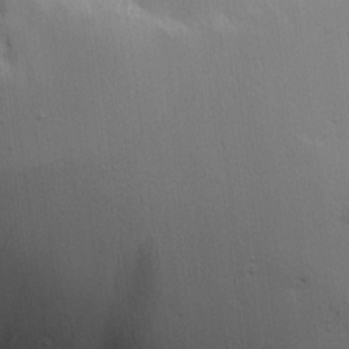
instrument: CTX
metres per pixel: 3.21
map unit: Aa
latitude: 18.3089
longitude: -142.3845
